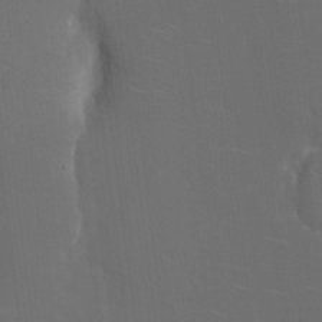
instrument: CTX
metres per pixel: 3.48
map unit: eHh
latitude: 5.6694
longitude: -69.1214
